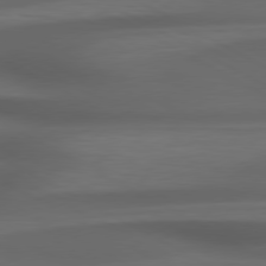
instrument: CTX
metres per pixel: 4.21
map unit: lApd
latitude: 79.2348
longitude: -119.5182
